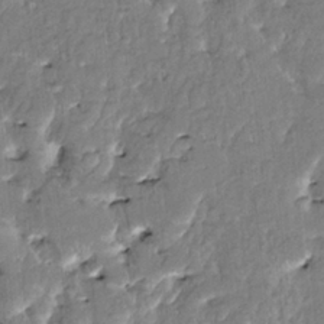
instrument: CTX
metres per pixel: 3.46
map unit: HNhu
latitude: 2.8569
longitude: 8.6707
